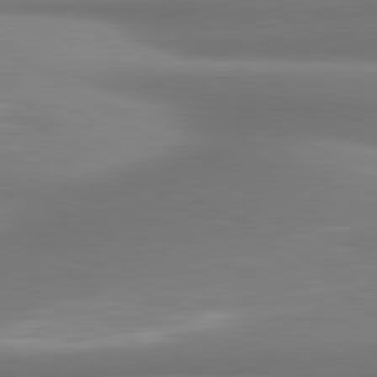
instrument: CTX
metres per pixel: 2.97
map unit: lApd
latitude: 80.1956
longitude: 178.1794
